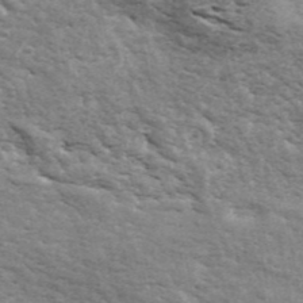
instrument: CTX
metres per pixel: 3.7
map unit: ANa
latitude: 42.9703
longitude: 47.2754
